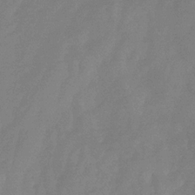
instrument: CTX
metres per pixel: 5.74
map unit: eHb
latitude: -30.6140
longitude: 72.8219
